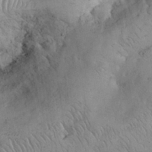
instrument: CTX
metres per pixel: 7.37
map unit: eHh
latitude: 32.2900
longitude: -64.7624
